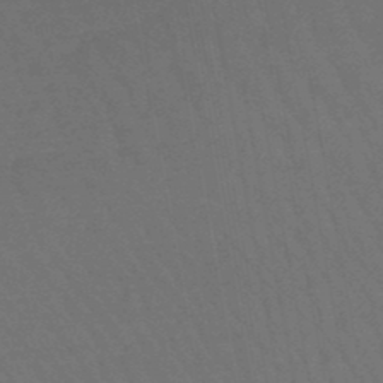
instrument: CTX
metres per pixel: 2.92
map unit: lHb
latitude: -47.9745
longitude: 82.5574
